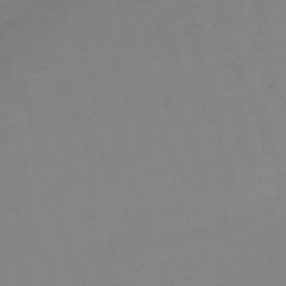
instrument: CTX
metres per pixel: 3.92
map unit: lHb
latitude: -44.9731
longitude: 65.8800
